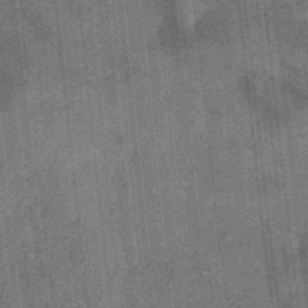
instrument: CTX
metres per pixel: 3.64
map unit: eHb
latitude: -34.6707
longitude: 78.9163
